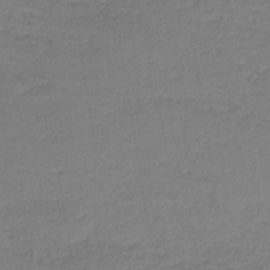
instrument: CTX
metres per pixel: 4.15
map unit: HNb
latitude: -42.4817
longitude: 49.5022
